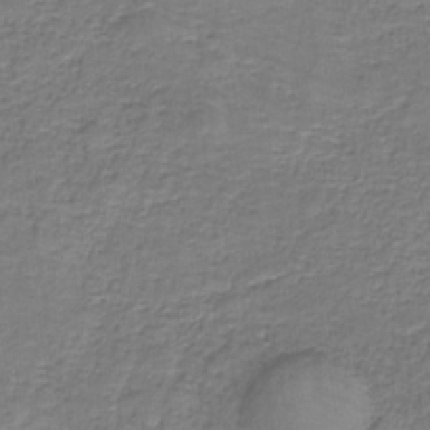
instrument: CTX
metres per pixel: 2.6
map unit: eAb
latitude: -36.5573
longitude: 52.6140
